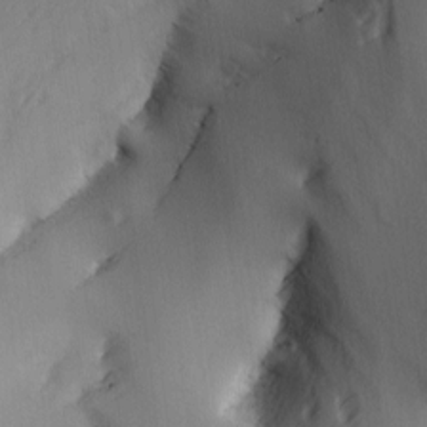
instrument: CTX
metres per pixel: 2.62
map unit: Ave
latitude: 2.5168
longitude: -111.0648
